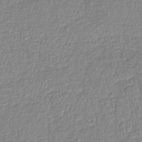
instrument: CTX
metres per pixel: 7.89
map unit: lHb
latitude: -41.1809
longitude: 72.0094
